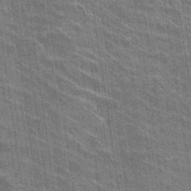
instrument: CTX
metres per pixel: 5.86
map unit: Hto
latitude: 24.8757
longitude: -43.5182
